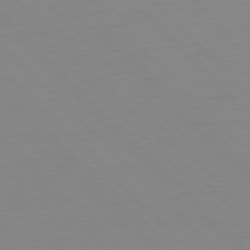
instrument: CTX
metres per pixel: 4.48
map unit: Ap
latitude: -79.5966
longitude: -56.2900
